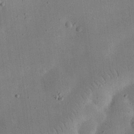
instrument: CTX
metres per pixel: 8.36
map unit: eHh
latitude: 24.9702
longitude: -68.7813
